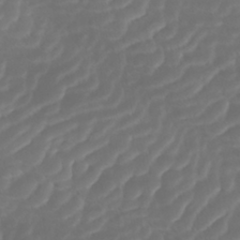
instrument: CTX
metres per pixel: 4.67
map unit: ANa
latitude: -41.5021
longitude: 104.9730
